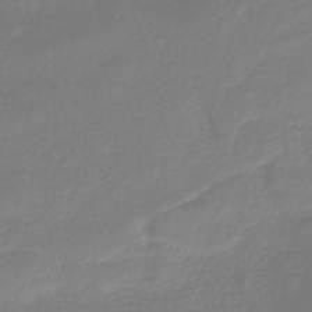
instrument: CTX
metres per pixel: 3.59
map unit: HNb
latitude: -45.0298
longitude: -42.4034
